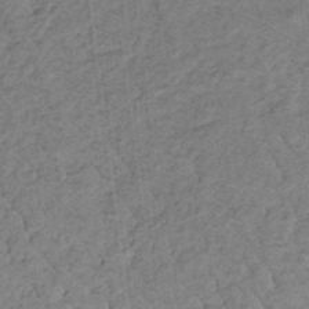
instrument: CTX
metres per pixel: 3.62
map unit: lHb
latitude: -32.4251
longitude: 64.7652
